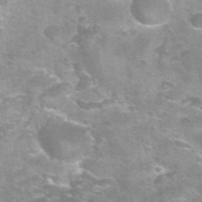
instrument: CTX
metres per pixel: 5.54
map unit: Hto
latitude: 35.5560
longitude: -53.1214
